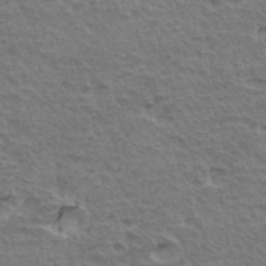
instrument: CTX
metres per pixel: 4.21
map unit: Hto
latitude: 35.0458
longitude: -45.5371
